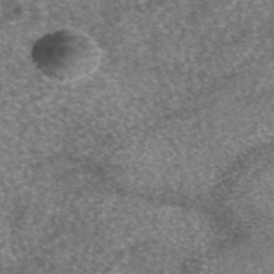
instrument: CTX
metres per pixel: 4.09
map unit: eAb
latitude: 45.9150
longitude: 103.1998
